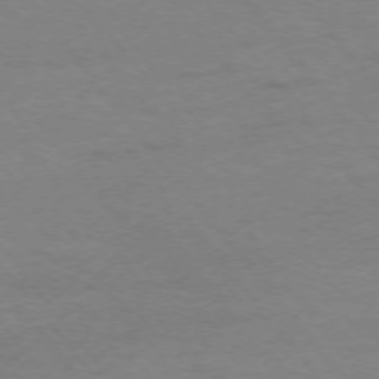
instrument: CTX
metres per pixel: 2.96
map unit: Ap
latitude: -76.2362
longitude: -84.7246
